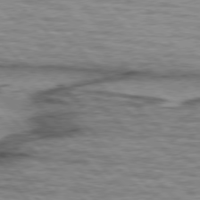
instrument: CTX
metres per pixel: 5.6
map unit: lApd
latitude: 76.8380
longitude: -77.8394
